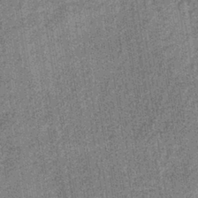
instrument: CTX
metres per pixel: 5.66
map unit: lHb
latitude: -38.2550
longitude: 64.3118
